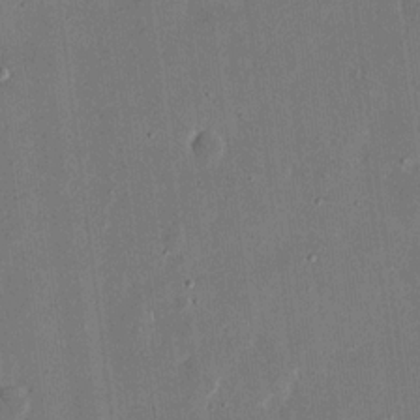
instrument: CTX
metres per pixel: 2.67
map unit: eHh
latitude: 15.4805
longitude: -70.6301
